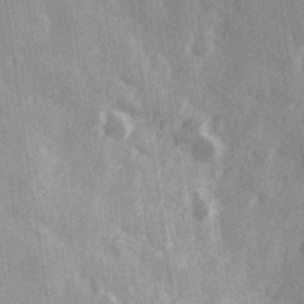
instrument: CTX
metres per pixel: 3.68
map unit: Hve
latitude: 26.2523
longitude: 147.4454
